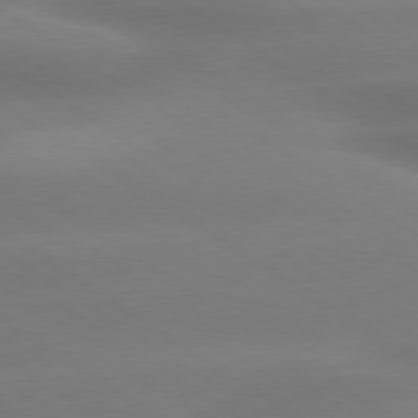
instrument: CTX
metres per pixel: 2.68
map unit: lApd
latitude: 79.6694
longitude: -134.7624
